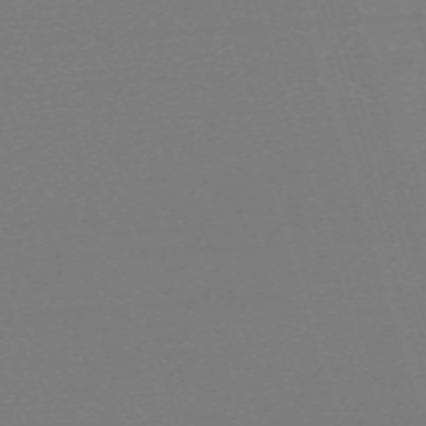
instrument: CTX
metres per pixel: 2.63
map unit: eHh
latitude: -62.7463
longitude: 52.7274
